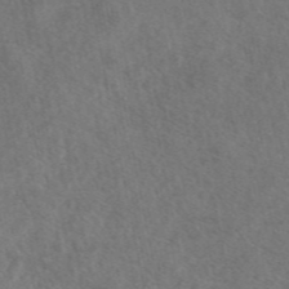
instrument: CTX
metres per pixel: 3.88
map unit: eAb
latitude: 47.4805
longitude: 127.8989
